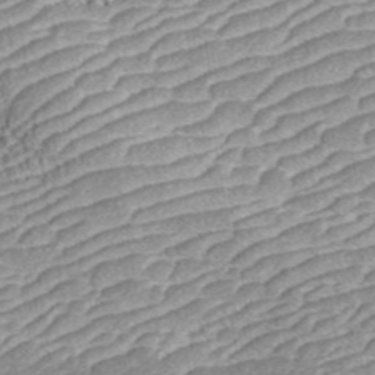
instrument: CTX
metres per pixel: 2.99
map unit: ANa
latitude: 43.8961
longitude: 37.2376
